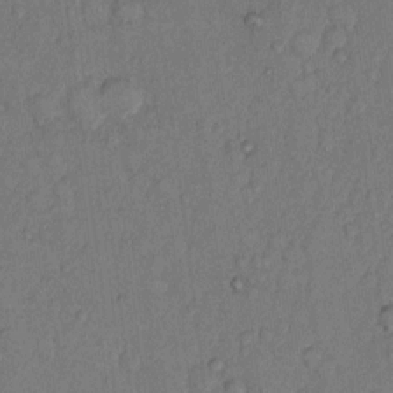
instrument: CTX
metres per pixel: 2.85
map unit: Hto
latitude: 9.1970
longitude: -58.3278
